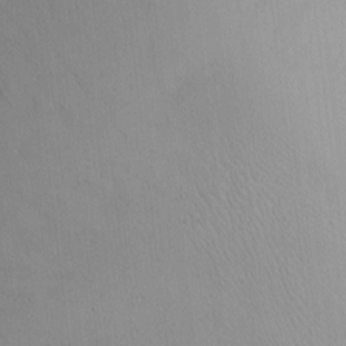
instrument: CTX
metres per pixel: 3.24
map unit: eHh
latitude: -6.5196
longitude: -80.3845
